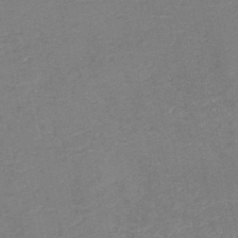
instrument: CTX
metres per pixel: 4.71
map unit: HNb
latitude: -45.6533
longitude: -47.1215
